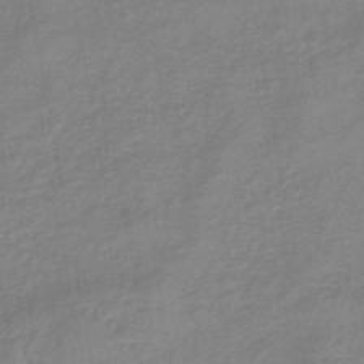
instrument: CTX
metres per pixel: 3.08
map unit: eHb
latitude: -45.2943
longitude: 81.9745
